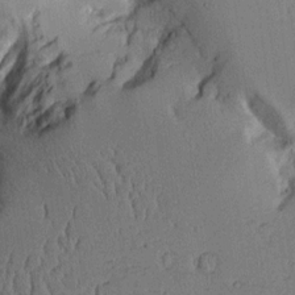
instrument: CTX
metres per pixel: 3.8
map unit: Aa
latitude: 11.2537
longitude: -128.5168
